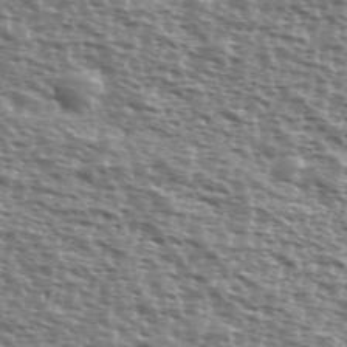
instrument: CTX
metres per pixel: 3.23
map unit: Ave
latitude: 38.7246
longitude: -111.8772
